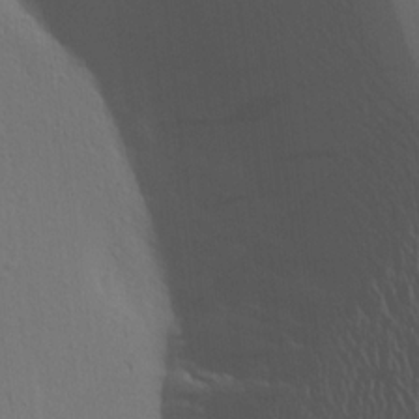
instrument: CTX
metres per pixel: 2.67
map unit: Aa
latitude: 19.7449
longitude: -143.8395
